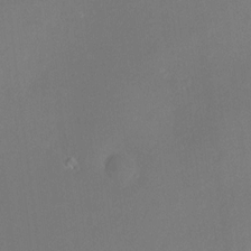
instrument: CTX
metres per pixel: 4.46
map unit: HNhu
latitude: 7.1025
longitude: 7.8989
